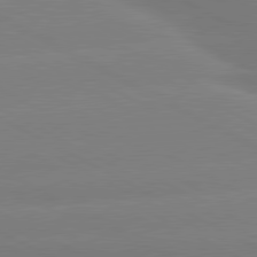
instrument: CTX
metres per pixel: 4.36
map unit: lApd
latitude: 80.6113
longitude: -147.6883
